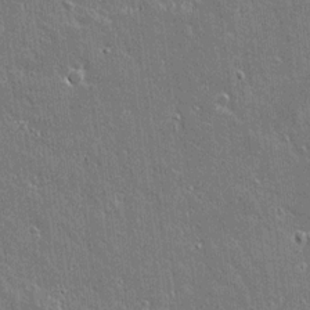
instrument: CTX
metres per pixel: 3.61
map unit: lAvf
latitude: 14.5735
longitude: -128.0822
